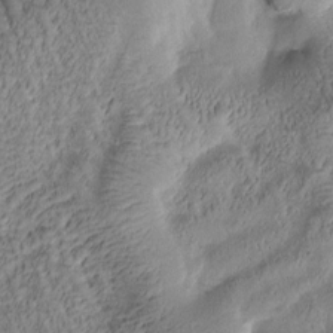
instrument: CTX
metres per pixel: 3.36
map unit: Htu
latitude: -1.0676
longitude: 171.1620
